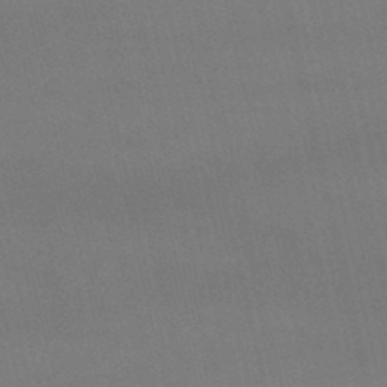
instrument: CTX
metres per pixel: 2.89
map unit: lHb
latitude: -48.9920
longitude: 70.4818
